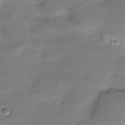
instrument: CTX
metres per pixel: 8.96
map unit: Nve
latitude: -21.5777
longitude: 104.5762
